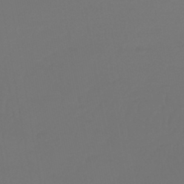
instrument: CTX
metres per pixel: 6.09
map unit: lHb
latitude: -43.4643
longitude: 63.8989
